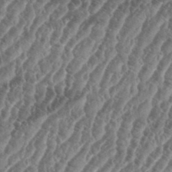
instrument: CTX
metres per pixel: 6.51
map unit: eHh
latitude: 36.9514
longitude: -136.1956
